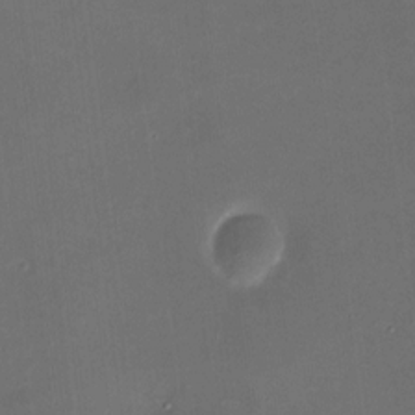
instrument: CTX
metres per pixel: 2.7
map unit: HNhu
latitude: 8.0822
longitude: 10.1039
